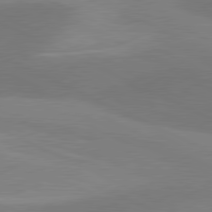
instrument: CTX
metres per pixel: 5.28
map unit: lApd
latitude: 80.9703
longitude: 126.0094
